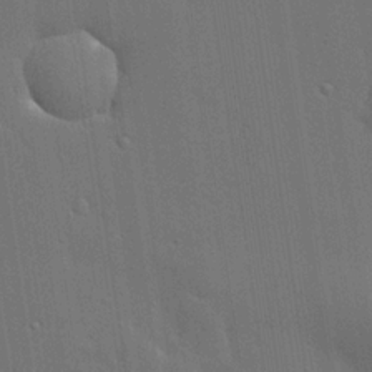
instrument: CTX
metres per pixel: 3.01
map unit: lHvf
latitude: 19.7071
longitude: 141.8422
